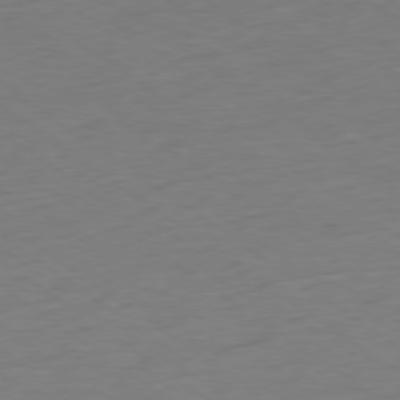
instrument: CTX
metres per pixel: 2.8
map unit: Ap
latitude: -78.8975
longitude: -94.8758
